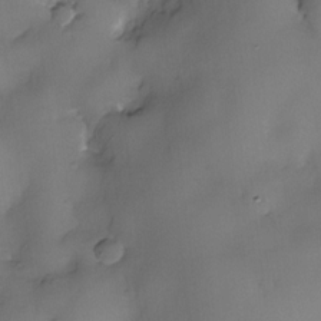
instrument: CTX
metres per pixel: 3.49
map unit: eHh
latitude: -23.1620
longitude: 15.2565
